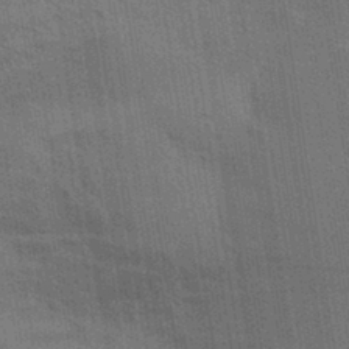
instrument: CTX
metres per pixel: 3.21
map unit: Aa
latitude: 32.6679
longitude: -140.0633
